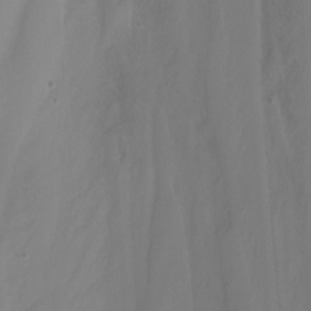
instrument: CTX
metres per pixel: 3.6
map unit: Nhu
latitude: -4.4440
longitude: -76.0822
